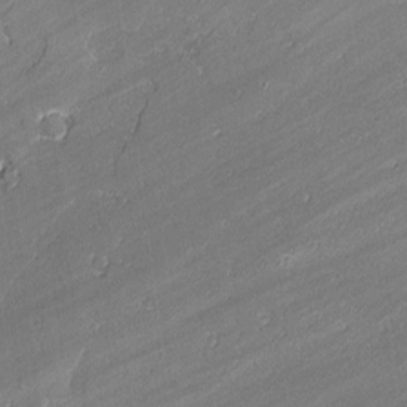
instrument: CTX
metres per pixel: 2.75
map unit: lAvf
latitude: -1.3510
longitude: -108.7246
